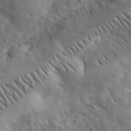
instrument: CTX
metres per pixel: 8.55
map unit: eHh
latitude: 32.2334
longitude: -71.2348
